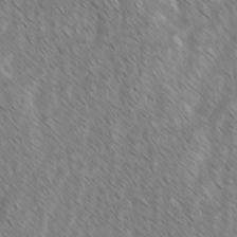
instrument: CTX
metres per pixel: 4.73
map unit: lAvf
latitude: -2.1605
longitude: -114.0444
